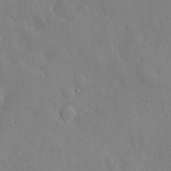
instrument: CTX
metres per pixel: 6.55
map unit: eHh
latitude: 29.3859
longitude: -79.0459
